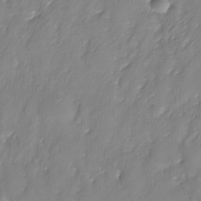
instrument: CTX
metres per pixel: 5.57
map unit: Nhe
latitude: -36.9352
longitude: -113.4426
